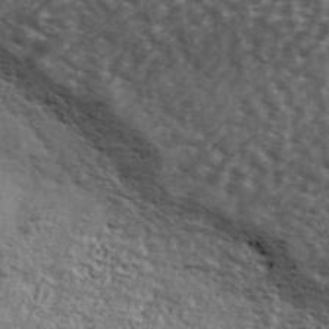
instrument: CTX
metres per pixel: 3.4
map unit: Ave
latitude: 39.2159
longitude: -109.7638
